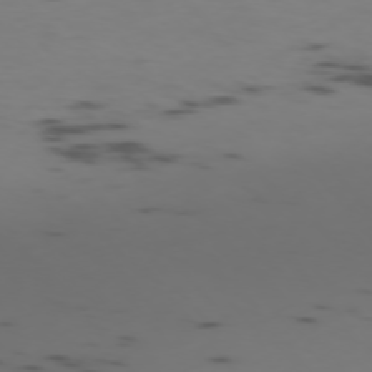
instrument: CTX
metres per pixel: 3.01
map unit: Ap
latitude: -76.2739
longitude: -67.0836
